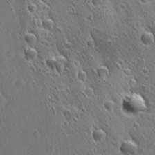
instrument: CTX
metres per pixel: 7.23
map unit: Ave
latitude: 21.4616
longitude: -137.4616
